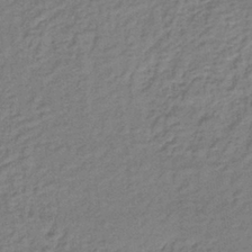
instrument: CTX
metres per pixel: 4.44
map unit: lHb
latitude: -35.2754
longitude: 66.0472
